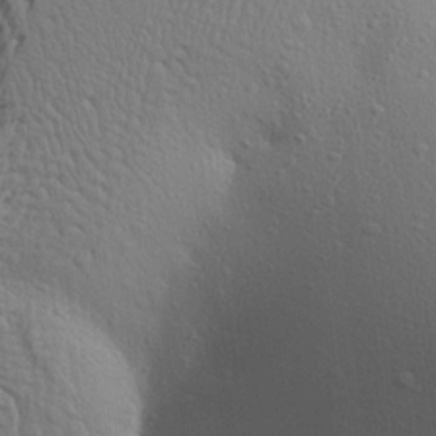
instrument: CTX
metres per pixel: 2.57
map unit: Aa
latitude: 23.7827
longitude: -146.9514
